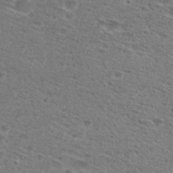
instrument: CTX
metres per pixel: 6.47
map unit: Hto
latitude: 28.3656
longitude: -47.2915
